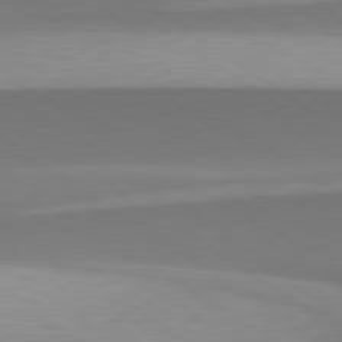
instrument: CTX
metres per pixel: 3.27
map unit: lApd
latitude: 79.7828
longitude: -94.8758
